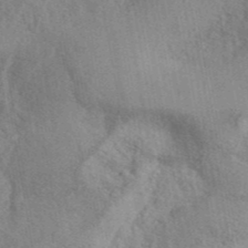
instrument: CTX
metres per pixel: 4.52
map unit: ANa
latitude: 42.1011
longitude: 52.1794
